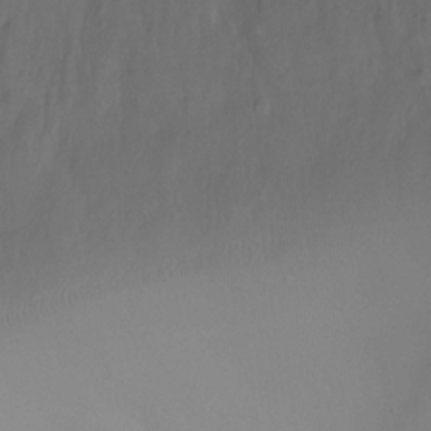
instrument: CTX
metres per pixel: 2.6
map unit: Ht
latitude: -5.0864
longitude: -26.4223
